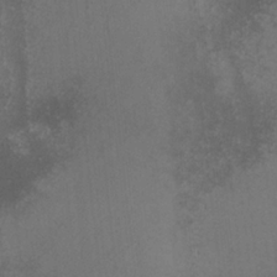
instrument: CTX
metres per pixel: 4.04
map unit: lHvf
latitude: -12.8975
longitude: -101.8206
